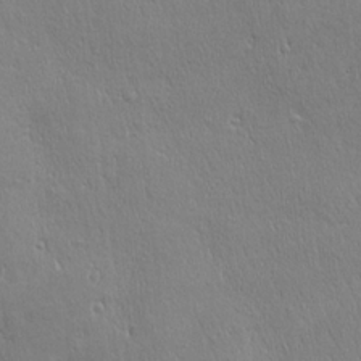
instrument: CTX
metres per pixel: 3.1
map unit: Ave
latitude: 22.5357
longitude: -135.9906
